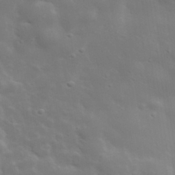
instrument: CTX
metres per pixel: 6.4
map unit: lHvf
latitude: 33.3860
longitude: -82.4790
